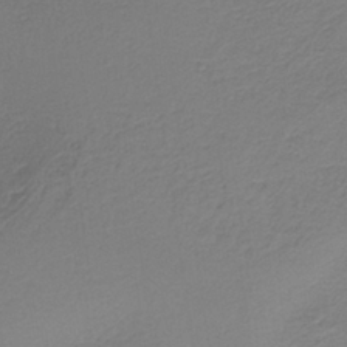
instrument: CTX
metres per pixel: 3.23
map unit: HNb
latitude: -38.0094
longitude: 53.2565
